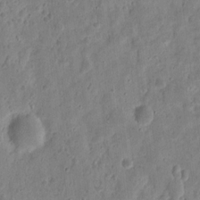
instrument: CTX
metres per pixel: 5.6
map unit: eHh
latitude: 9.8206
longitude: -73.8962
